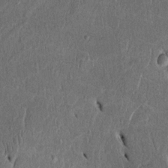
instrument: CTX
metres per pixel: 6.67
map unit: Htu
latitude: -2.9919
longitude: 151.3320
